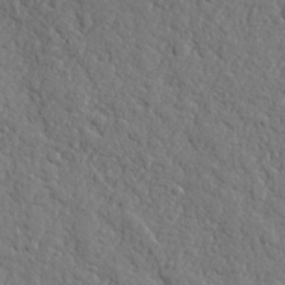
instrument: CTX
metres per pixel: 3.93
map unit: lHvf
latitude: 23.4615
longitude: 143.2564
